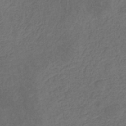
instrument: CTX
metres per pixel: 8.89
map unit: eHb
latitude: -32.0850
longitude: 72.5951
